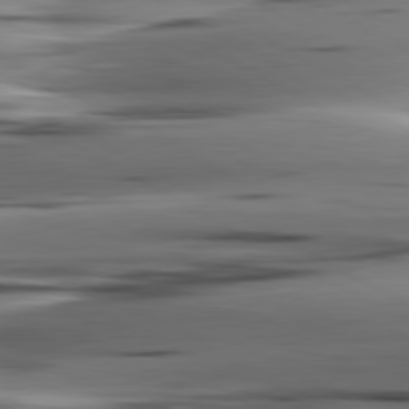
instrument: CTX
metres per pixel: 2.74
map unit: lApd
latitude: 80.7435
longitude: -122.5924
